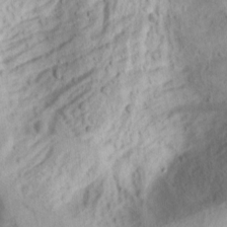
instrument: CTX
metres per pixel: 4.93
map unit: Nhu
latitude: -1.5588
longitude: -73.9528
